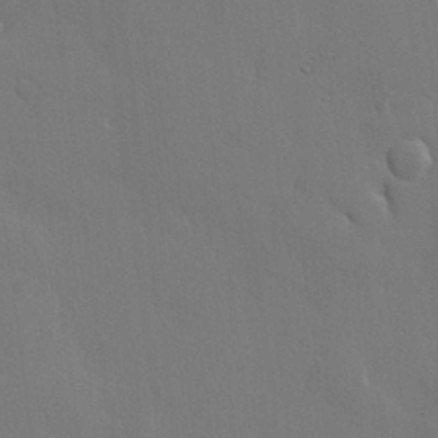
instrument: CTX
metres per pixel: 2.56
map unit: lHvf
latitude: 22.6301
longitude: 145.8234
